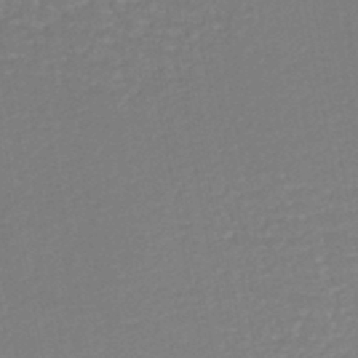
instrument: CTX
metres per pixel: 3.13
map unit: HNhu
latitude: -46.7463
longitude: 105.5210
